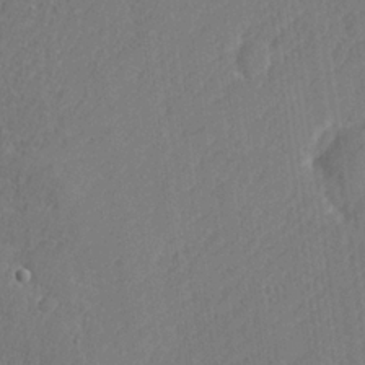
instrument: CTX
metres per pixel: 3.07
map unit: lHvf
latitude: 24.6301
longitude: 141.5966
